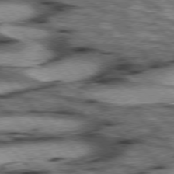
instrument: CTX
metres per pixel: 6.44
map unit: lApd
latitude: 76.4034
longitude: -50.1955
